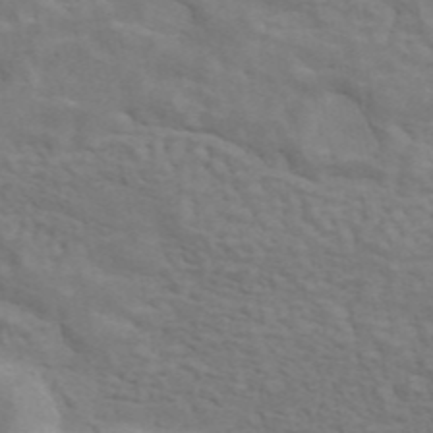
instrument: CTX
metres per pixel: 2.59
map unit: ANa
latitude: 45.1025
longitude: 26.1038
